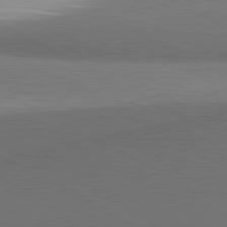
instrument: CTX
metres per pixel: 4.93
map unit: lApd
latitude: 81.4804
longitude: 155.5210
